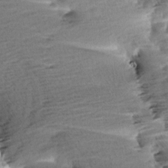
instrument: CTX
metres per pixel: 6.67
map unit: Aa
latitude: 6.4979
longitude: -137.4049
